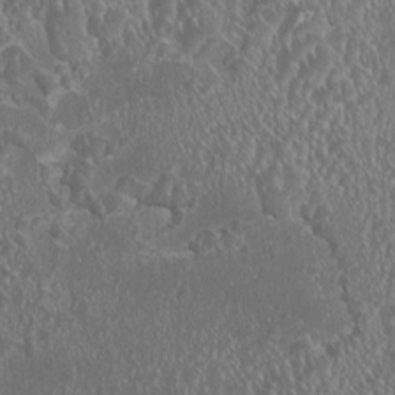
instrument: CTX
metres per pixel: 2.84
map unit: HNhu
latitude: 0.5734
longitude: 0.8975
